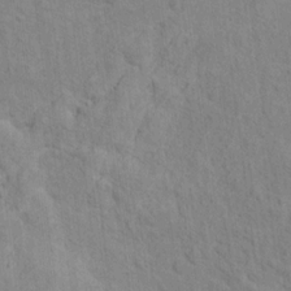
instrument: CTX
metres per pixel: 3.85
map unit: Hto
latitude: 13.8017
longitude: -37.9339
